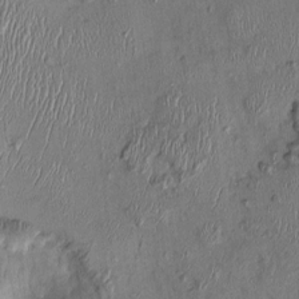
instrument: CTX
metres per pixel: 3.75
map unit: Ht
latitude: -1.0298
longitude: -14.1578
